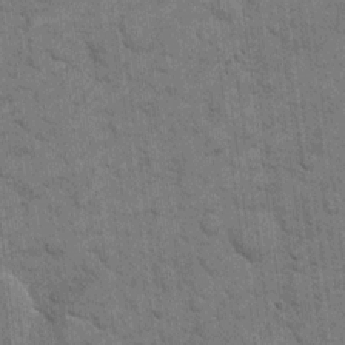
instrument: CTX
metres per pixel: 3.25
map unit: eHh
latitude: 11.5560
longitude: -65.4048
